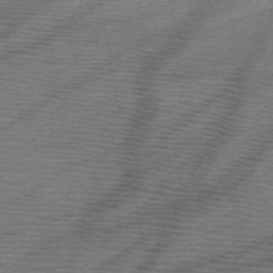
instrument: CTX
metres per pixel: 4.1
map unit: HNb
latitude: -49.5777
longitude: -42.7624
